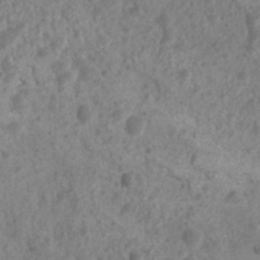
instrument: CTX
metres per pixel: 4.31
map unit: Nhu
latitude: 7.5182
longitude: -21.3481
